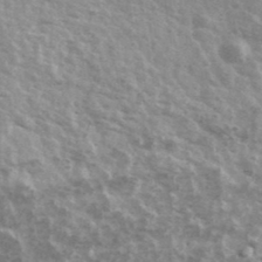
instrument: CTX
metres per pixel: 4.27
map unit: Ave
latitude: 39.6127
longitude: -109.4804
